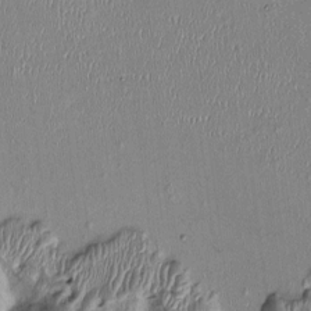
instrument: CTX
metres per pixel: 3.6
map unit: Nhu
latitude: -0.4818
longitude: -14.2334
